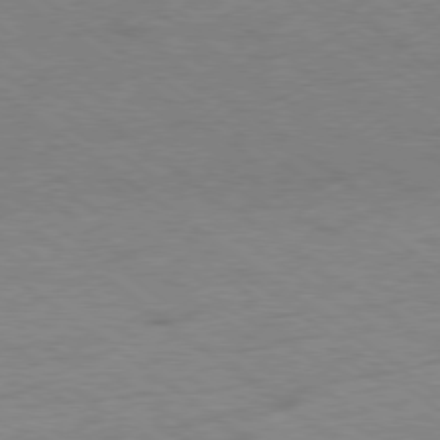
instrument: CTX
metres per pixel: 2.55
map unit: Hpe
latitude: -78.9541
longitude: -14.3279
